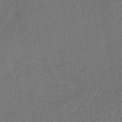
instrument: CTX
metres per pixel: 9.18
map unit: lHb
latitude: -39.7856
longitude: 63.5021
